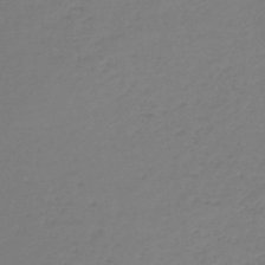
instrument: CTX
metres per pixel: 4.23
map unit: lHb
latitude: -44.6707
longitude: 59.7855
